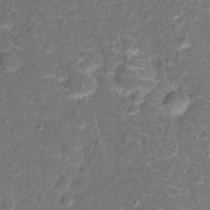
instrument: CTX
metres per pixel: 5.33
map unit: Hto
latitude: 17.4237
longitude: -42.4979
